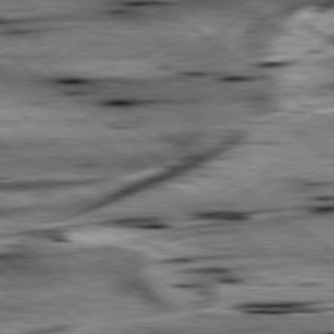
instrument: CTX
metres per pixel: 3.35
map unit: lApd
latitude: 79.2726
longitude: -48.3845
